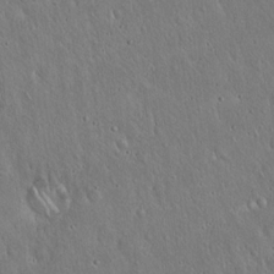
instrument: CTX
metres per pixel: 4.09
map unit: Hto
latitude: 17.2915
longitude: -57.2159
